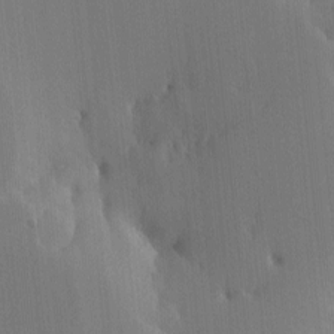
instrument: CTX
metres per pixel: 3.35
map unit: lHvf
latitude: -10.6896
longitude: -103.6694
